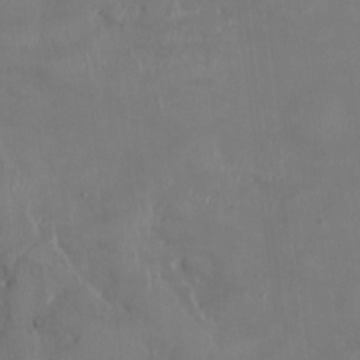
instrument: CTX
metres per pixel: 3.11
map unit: HNhu
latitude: 4.1389
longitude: -5.8961
